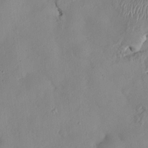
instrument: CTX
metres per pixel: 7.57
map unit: HNhu
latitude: 6.0633
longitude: -5.1403
